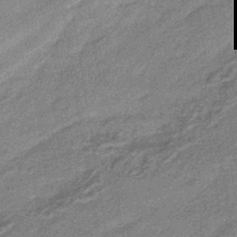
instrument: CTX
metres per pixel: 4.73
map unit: HNhu
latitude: -42.9730
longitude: 90.8786
